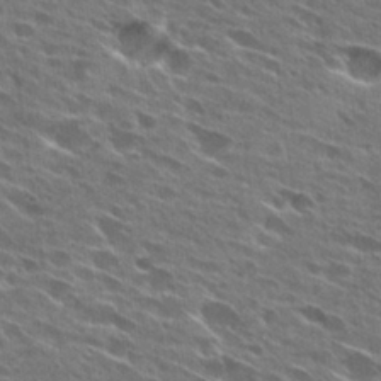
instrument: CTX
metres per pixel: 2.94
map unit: Hto
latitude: 27.6316
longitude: -44.5168
